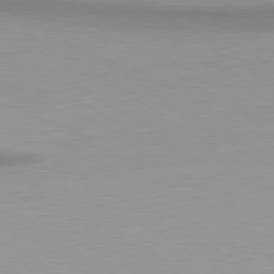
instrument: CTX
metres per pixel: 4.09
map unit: lApd
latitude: 80.6113
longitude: 160.4251
